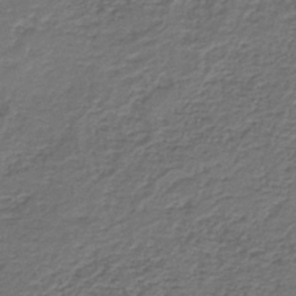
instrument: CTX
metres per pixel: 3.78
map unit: HNb
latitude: -43.4832
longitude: 50.5952
